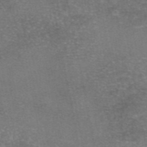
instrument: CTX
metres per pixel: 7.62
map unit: eAb
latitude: 46.4979
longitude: 104.3873
